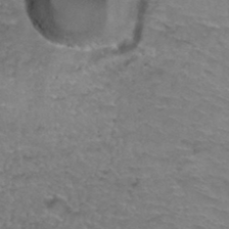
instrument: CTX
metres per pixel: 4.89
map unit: Hto
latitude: 36.9892
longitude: -42.0822
